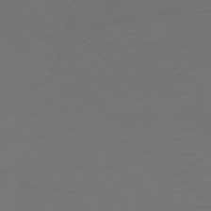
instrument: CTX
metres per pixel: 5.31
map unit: Ap
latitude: -78.4629
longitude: -70.2522
